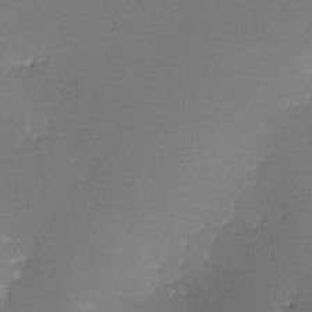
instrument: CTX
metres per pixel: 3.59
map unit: lHvf
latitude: -10.9164
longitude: -103.7449
